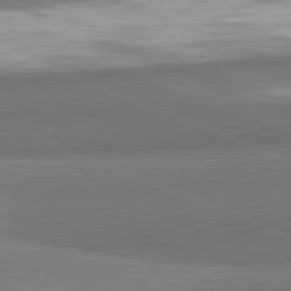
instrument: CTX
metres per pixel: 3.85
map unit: lApd
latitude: 82.2711
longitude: 160.9731
